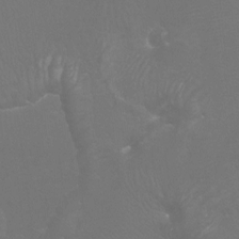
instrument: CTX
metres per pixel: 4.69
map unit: Htu
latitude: -7.2754
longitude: -32.9325
